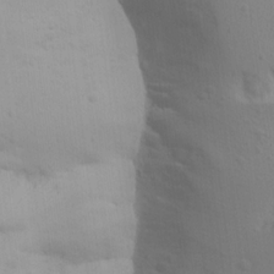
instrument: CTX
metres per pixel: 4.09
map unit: Aa
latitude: 15.4805
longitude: -143.4049
